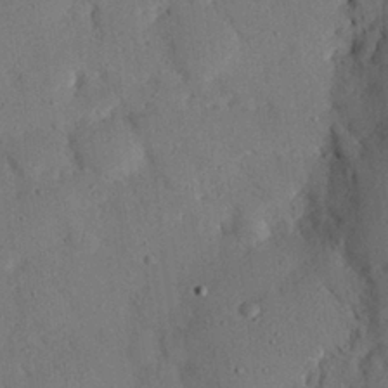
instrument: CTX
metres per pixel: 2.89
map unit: eHh
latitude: 26.0444
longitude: -80.4223
